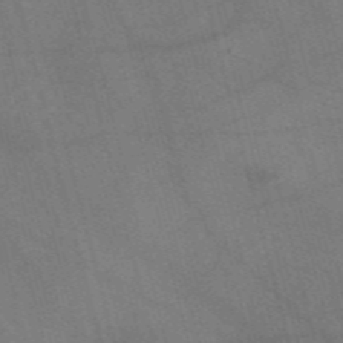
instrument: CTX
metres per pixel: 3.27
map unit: Nve
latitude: -57.2376
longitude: 51.6344
